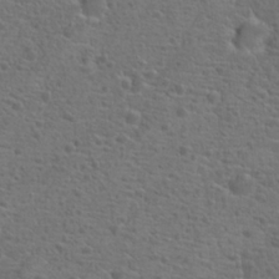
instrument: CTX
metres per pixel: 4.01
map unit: Hto
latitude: 18.8191
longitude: -42.2712
